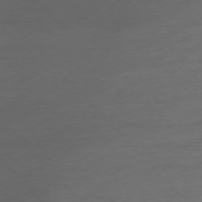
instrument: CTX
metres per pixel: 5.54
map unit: Ap
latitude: -76.3306
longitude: -80.5546
